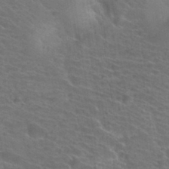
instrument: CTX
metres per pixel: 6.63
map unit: Hto
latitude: 34.6679
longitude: -39.8205
